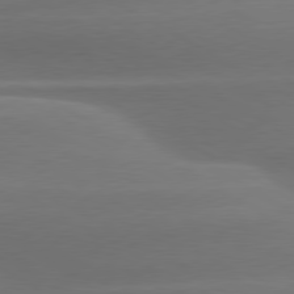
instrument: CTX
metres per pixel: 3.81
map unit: lApd
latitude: 79.1970
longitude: -115.1214
